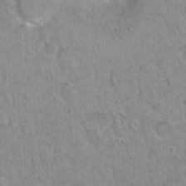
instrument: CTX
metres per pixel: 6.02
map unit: Hto
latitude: 16.1200
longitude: -34.7057
